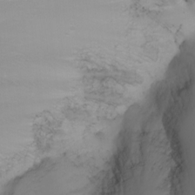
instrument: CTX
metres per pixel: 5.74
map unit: Nhu
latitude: -7.1242
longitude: -81.7827
